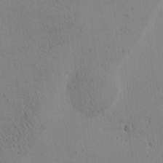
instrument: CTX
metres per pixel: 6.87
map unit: Ave
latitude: -8.7463
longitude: -122.0255
